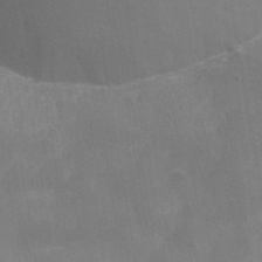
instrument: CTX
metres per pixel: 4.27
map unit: Nhe
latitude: -36.2928
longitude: -177.4426
